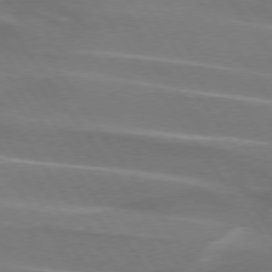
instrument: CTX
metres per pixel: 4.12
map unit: lApd
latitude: 74.3278
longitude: -61.8583
